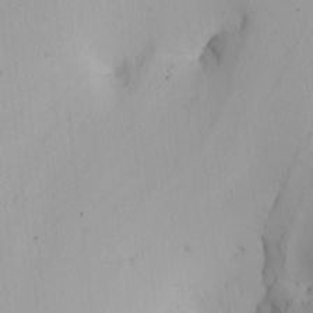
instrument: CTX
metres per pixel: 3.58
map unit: Nhu
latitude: -4.7085
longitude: -93.7638
